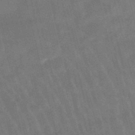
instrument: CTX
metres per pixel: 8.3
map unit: lHb
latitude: -47.8800
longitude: 76.2550
